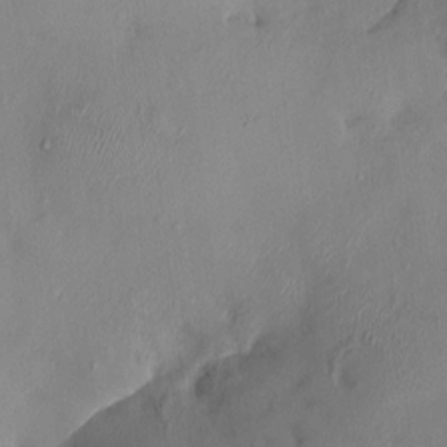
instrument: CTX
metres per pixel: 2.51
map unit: HNhu
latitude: 4.0444
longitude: -4.8758
